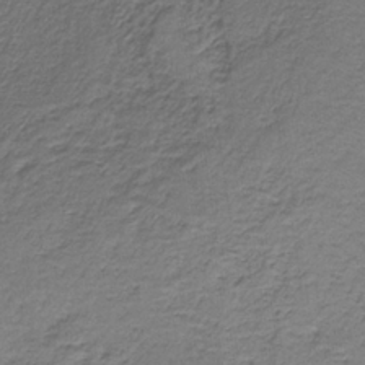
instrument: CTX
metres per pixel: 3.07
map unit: HNb
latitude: -35.2187
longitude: 58.1983
